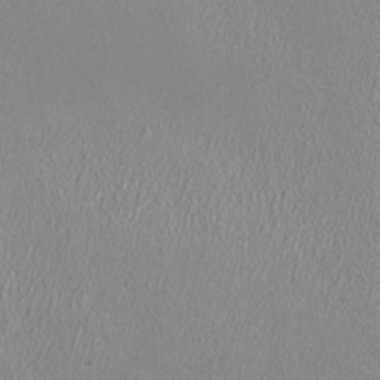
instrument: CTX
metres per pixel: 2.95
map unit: HNhu
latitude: -0.6330
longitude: 0.4251
